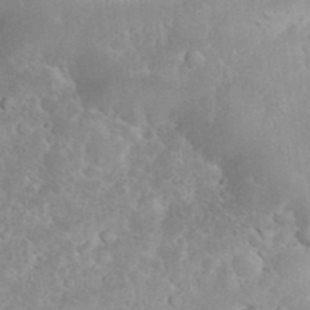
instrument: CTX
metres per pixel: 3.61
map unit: eHh
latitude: 35.4237
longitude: -62.5357
